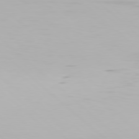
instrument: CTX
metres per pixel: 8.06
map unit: Hpe
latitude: 78.0444
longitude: -134.8947
